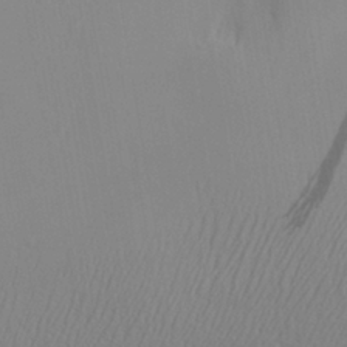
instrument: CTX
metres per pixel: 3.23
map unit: Aa
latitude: 27.9150
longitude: -138.4601
